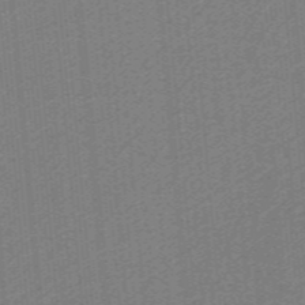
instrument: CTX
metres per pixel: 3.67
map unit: lHb
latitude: -39.4077
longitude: 54.2362
